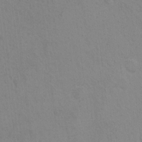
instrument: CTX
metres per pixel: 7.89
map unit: Hto
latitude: 11.2348
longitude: -35.5182
